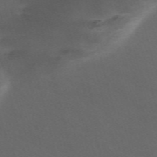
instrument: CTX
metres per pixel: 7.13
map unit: Nve
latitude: -59.0108
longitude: 59.4832
